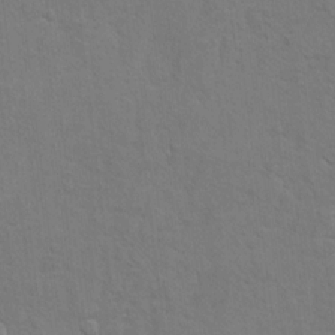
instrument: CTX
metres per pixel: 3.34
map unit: Hto
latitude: 9.9528
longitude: -35.6694
